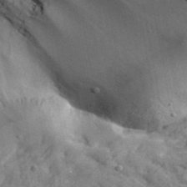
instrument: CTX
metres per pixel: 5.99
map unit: ANa
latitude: 39.4048
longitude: -91.0081
